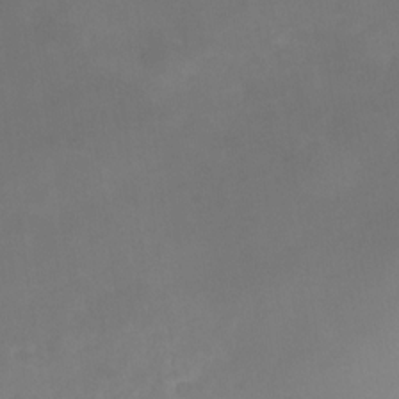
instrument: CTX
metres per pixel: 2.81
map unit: Nhu
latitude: -23.8612
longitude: -70.1578
